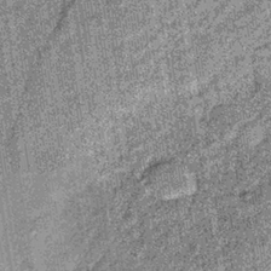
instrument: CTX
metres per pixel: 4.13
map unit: lHb
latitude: -37.6532
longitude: 64.4440
